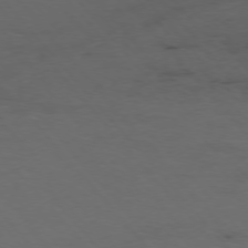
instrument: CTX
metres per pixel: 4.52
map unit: Ap
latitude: -76.1417
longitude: -90.9325
